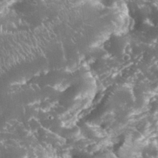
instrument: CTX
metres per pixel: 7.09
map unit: eHh
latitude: 34.4412
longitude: -62.6302
